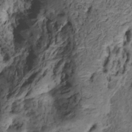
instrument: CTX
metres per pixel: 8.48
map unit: Nhe
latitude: -1.5966
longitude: -58.3089
